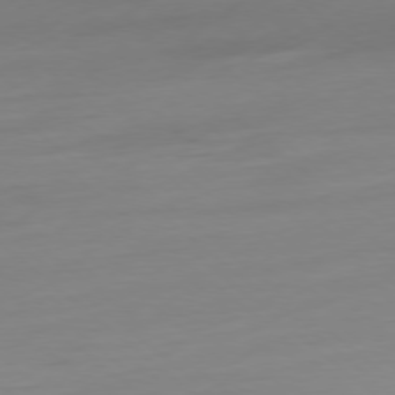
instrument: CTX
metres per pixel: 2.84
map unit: Ap
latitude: -78.3495
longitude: -66.8758
